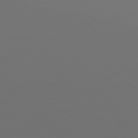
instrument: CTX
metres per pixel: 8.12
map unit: Hpe
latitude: 78.6113
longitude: -174.3089
